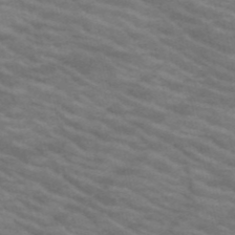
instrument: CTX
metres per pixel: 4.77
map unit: HNb
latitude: -53.3698
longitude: -45.0080
